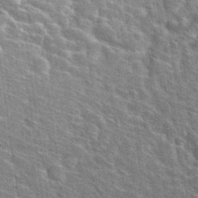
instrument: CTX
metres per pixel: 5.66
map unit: Hto
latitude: 31.7261
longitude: -44.6679
